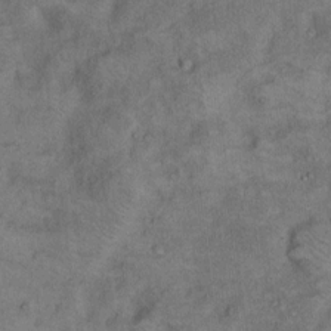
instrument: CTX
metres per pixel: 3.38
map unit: Hto
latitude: 9.4049
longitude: -59.0647
